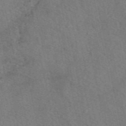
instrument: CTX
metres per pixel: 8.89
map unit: eAb
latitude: 51.6505
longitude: 114.8786
